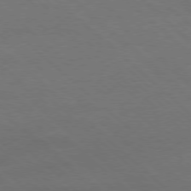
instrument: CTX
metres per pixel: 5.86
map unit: Ap
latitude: -78.5195
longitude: -86.4034
